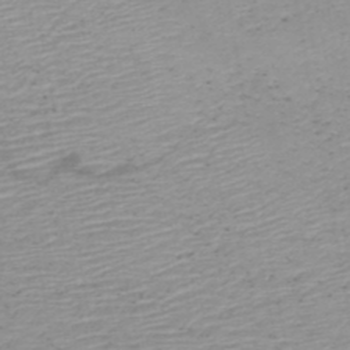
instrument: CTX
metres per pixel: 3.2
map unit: HNb
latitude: -45.8800
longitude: -43.6883
